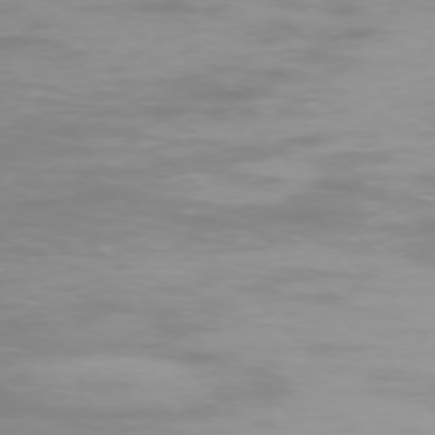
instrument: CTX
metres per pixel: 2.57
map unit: Ap
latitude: -75.9367
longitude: -75.9717
